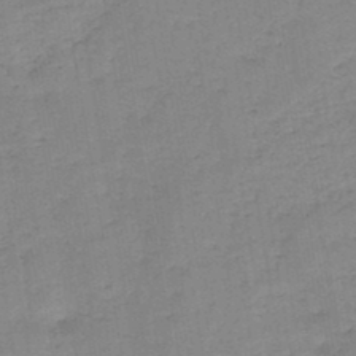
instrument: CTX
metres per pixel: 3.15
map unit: HNb
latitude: -46.0472
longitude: -38.1389
